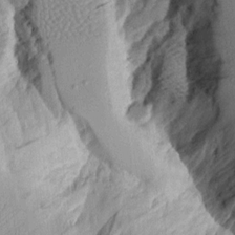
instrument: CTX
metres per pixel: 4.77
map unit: Aa
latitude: 10.5357
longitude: -127.6316
